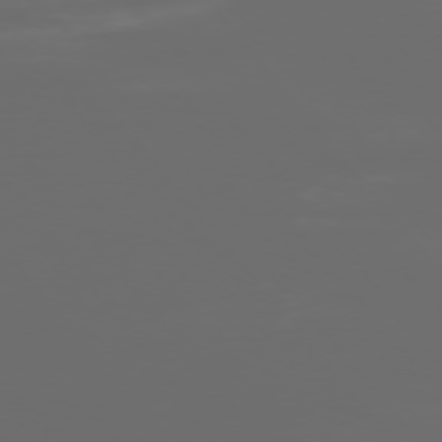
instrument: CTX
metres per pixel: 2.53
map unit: Ap
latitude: -76.4251
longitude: -74.6113
